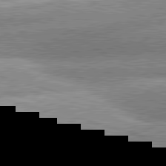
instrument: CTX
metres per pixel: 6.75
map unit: lApd
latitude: 81.2348
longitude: -162.8758
